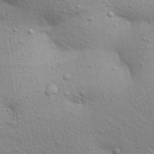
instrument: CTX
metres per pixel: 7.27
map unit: Aa
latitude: 30.2712
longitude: -147.6694
